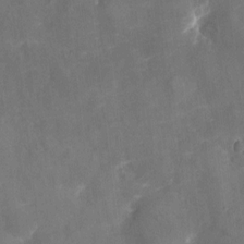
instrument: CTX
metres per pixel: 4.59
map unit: eHh
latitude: 4.5546
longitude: -69.3482
